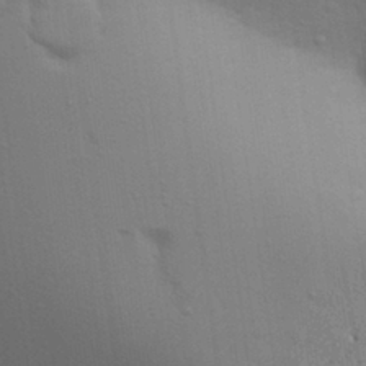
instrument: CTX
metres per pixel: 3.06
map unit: Aa
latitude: 28.6490
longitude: -146.8947
